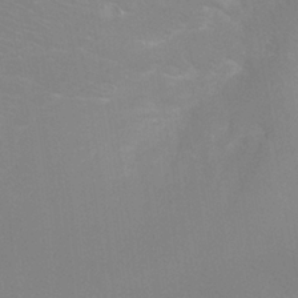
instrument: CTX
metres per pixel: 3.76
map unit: Ht
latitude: -3.5777
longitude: -26.7435
